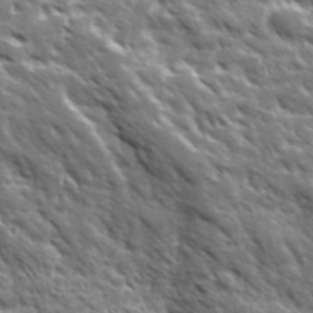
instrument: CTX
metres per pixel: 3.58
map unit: Ave
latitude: 19.7827
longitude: -135.0836
